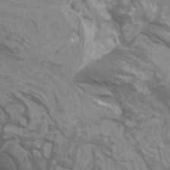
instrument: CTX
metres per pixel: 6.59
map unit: Nhu
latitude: -8.7652
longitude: -79.1403
